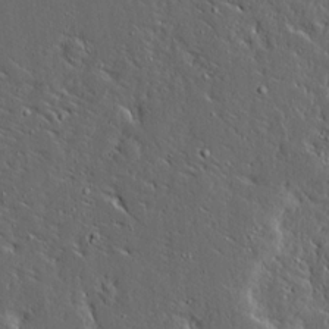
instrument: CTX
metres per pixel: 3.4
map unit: Ave
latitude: 14.1389
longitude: -138.2900
